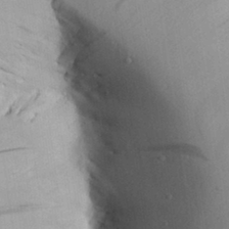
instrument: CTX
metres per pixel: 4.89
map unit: Aa
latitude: 30.0255
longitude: -133.8205
